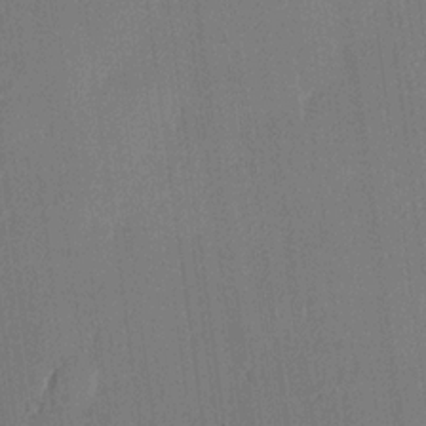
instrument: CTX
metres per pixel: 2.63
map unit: lHvf
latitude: 20.4223
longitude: 144.4440
